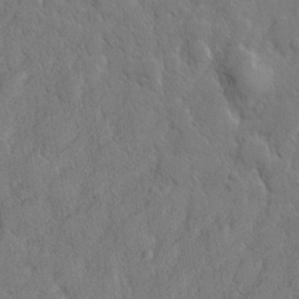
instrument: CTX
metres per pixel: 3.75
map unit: lHvf
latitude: 23.1592
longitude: 143.9556
